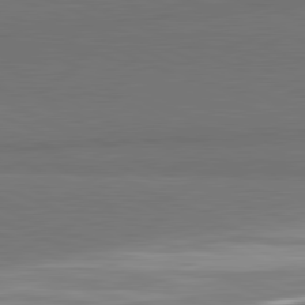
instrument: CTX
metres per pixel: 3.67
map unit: lApd
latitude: 81.7827
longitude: 156.1606
